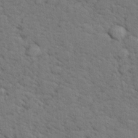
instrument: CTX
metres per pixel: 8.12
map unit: lHvf
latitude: 26.2145
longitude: 143.1998
